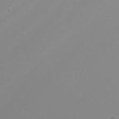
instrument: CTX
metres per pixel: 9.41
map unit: Nhu
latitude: -7.1242
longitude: -80.1011
